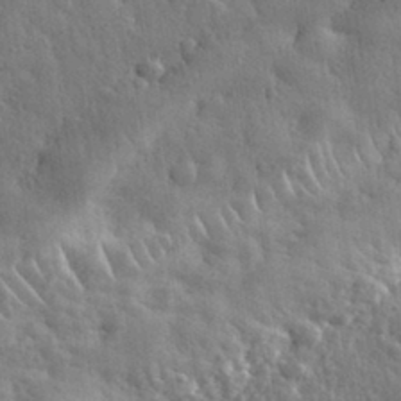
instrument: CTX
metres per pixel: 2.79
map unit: eHh
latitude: 32.5168
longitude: -79.2726
